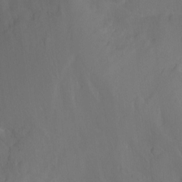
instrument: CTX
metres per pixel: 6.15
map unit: Hto
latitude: -13.7478
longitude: -43.4993
